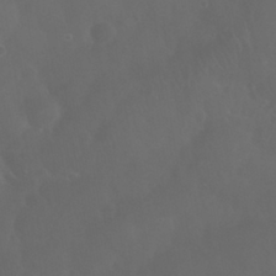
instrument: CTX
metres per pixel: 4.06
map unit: Nhu
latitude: 29.0269
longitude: -65.6883
